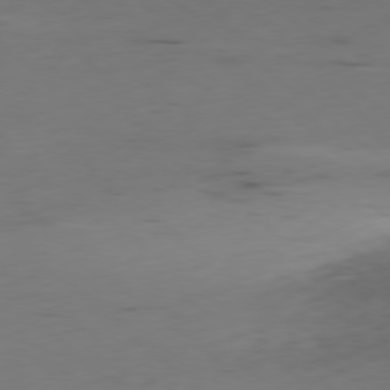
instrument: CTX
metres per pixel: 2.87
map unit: Ap
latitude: -78.8786
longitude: -63.8395
